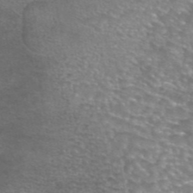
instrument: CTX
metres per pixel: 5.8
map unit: eAb
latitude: 45.1214
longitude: 103.4266
